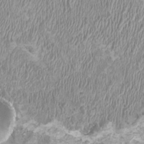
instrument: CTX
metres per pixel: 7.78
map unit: HNhu
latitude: 2.3089
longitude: -2.6868
